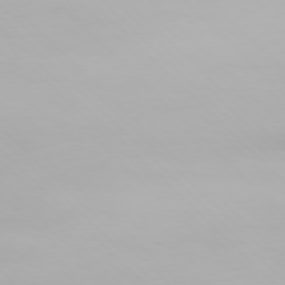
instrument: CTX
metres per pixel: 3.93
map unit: Ap
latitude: -77.5210
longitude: -62.5735
